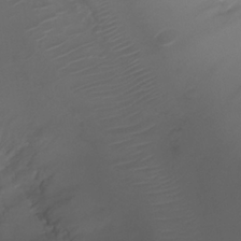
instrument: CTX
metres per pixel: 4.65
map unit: Ht
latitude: -2.4251
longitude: -19.4237
